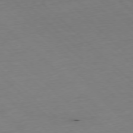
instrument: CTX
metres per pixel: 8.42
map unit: Hpe
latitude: -77.9556
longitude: 13.6155
